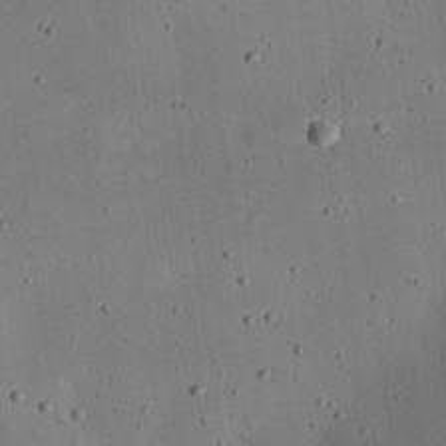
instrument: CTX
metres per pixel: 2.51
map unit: eHh
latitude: 24.5734
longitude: -71.7261
